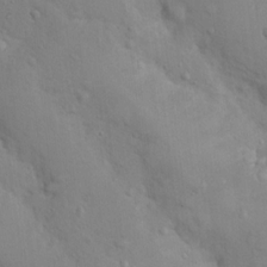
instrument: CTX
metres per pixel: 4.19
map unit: Nhu
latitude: 15.2159
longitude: -29.6316
